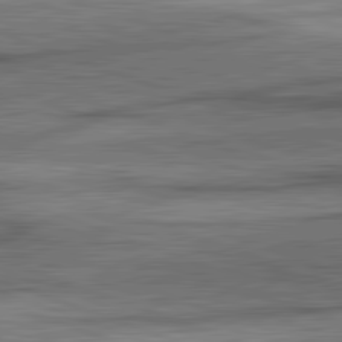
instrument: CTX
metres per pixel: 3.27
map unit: lApd
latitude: 82.2900
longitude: -162.7625
